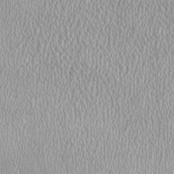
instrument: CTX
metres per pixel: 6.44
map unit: HNhu
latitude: -2.2739
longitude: 0.1606
